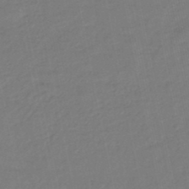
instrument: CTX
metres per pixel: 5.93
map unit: eHb
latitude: -45.5966
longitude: 87.7856
